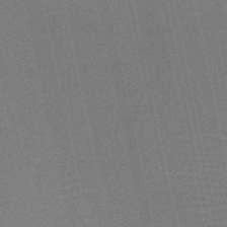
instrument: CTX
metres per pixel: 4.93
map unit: HNb
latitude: -52.3684
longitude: -47.7639
